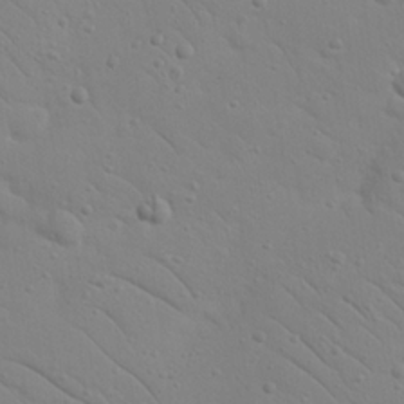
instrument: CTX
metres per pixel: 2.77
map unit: Nhu
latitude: 23.2348
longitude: -73.9717
